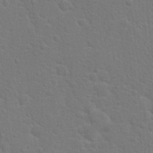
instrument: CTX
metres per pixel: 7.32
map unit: Hto
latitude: 17.2537
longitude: -41.1970
